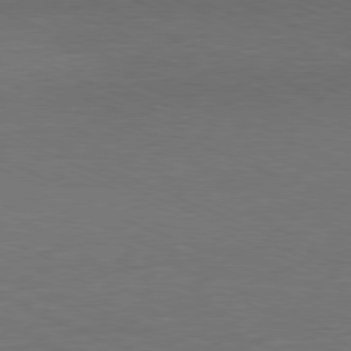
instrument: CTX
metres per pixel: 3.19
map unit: Ap
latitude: -81.2376
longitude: -59.1781
